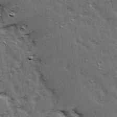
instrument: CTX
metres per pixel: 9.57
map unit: Ave
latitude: 15.4616
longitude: -104.4790
